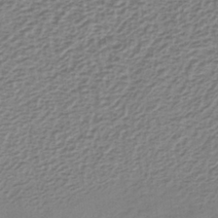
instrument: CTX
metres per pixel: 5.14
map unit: lHb
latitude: -37.6721
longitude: 60.5385
